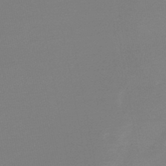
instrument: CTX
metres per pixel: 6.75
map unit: lHb
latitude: -44.7841
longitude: 64.1039
